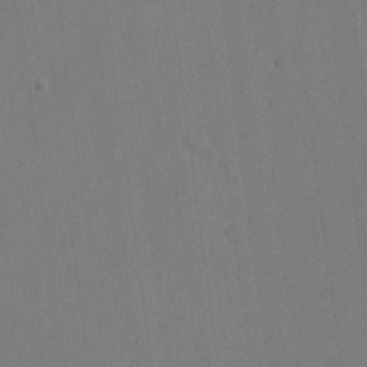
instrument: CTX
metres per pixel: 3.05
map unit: eHh
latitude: 18.8191
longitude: -67.7260
